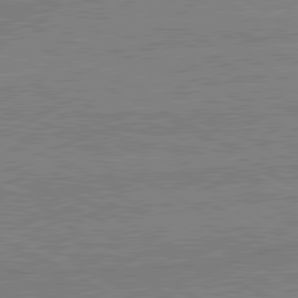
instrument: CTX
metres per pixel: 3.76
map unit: lApd
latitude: 80.4979
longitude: 168.1794
